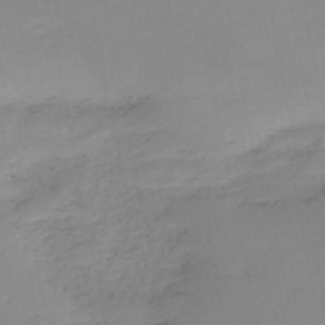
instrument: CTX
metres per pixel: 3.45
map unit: HNb
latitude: -51.3132
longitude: -50.3089
